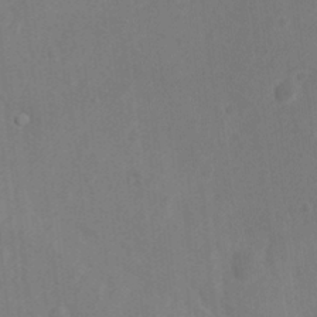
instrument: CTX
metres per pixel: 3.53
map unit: Nhu
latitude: 11.0081
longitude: -27.7639
